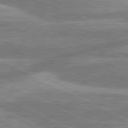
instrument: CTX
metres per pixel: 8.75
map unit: lApd
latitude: 80.7624
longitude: -167.9150
